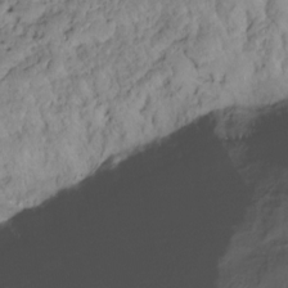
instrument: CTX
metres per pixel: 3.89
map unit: HNhu
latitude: -20.8219
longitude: 85.5588
